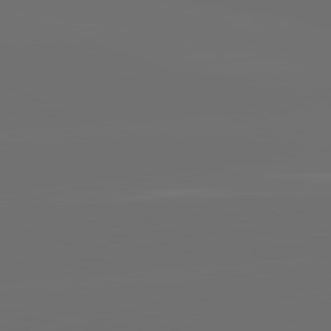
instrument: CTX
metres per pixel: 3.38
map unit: lApd
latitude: 82.0255
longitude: -164.3467
